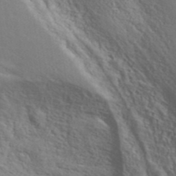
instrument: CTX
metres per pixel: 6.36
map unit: ANa
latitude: 42.5168
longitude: 50.1983
